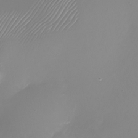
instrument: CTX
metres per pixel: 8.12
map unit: Nhu
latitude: -24.3495
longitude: -71.6316
